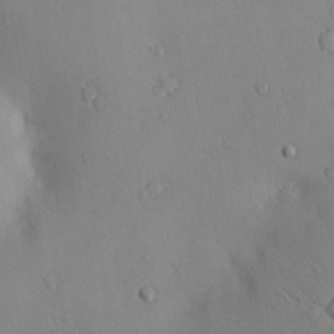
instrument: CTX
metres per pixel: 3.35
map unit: eHh
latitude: 0.4601
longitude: 17.8234
